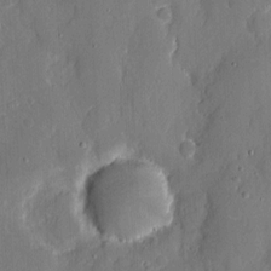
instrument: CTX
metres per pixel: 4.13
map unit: eHh
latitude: 6.1200
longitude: -68.9136
